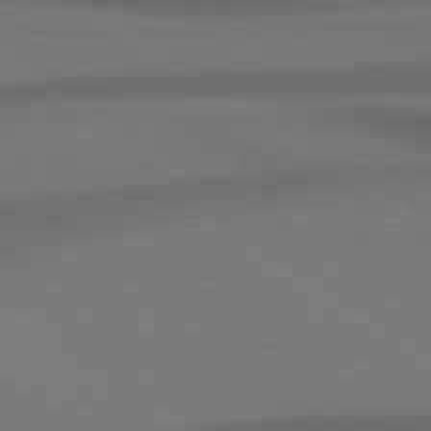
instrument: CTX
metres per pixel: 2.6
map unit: Hpe
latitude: 79.0837
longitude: -123.2726
